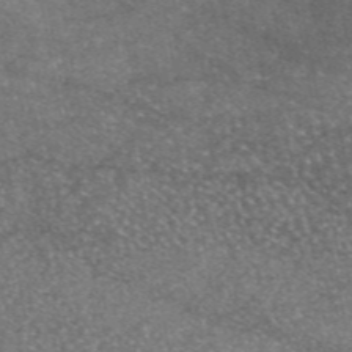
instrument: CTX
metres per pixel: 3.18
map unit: eAb
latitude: 47.0459
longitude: 123.5021
